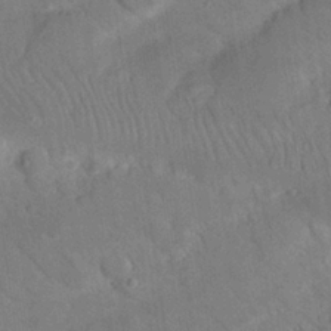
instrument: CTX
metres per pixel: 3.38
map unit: Nhu
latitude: 23.9528
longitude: -73.9528
